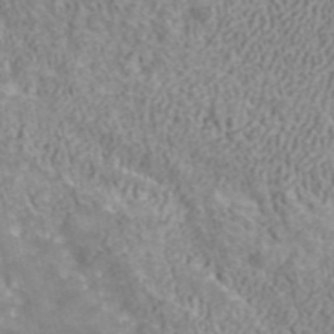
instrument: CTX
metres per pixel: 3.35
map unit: ANa
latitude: 40.4789
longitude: 34.3684
